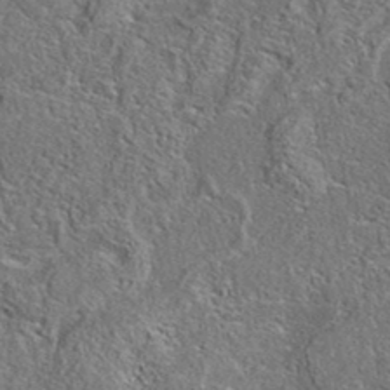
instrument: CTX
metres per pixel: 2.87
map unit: eAb
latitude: 37.4993
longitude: 112.8408
